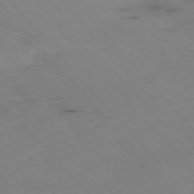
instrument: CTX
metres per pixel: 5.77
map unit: Hpe
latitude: -76.5385
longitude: -17.9150
